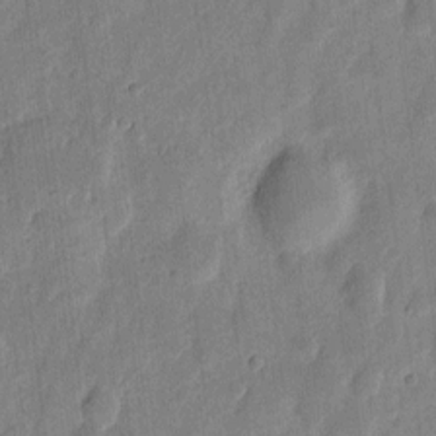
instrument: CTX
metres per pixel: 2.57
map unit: eHh
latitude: 6.8380
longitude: -71.3670
